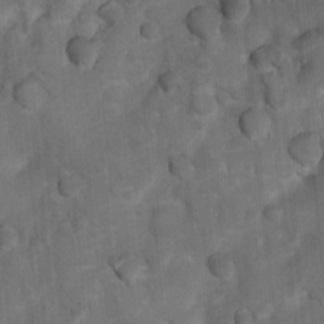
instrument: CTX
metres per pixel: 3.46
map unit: Nhu
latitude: 6.2145
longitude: -23.1781
